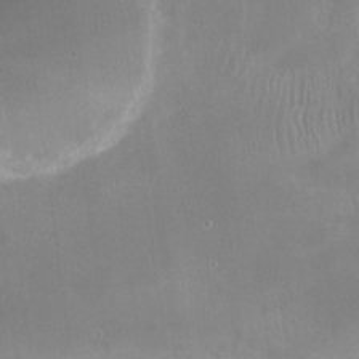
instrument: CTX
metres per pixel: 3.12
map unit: Nhu
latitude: -27.3320
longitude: -60.7057
